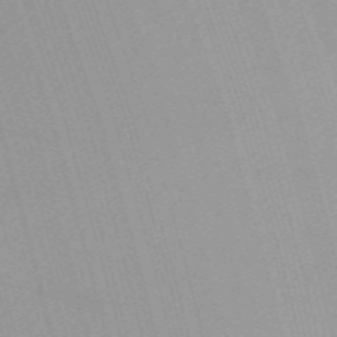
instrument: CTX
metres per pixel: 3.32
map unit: HNb
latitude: -54.8975
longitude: -41.1970
